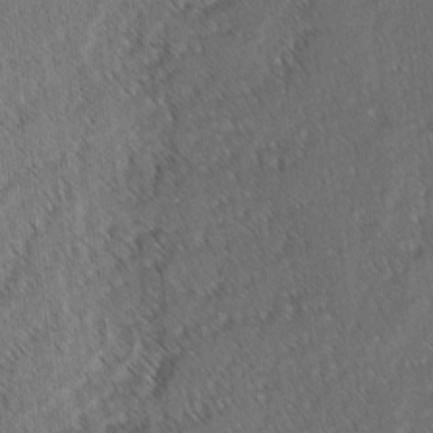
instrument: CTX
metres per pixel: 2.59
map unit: lAvf
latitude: -3.4832
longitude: -114.0633
